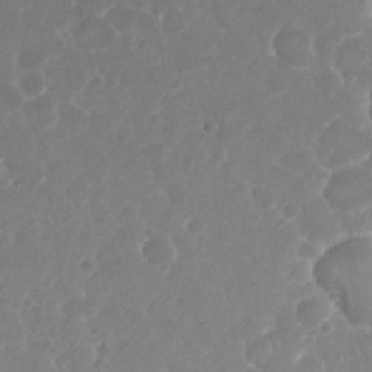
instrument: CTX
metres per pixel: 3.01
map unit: Nhu
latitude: 26.4601
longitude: -52.2712
